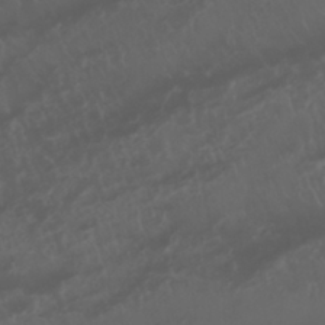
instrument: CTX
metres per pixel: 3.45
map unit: Nhu
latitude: 22.7624
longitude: -63.4805
